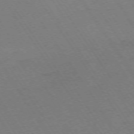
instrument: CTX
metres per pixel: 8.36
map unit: Ap
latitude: -74.0472
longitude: -71.3670
